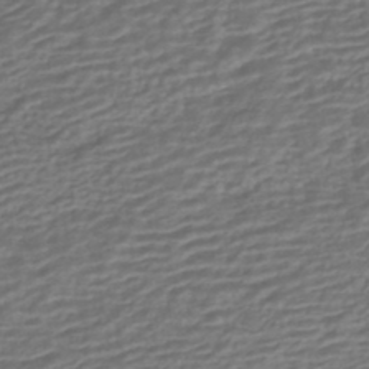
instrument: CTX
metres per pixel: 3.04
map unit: HNhu
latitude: -43.3509
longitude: 104.8030
